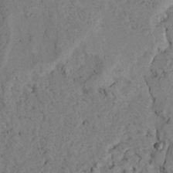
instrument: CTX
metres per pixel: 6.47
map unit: Ave
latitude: 23.8016
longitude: -132.4790
